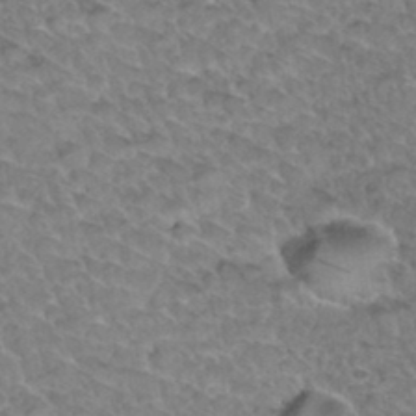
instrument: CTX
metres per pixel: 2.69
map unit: Hto
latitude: 34.4412
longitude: -48.1200
